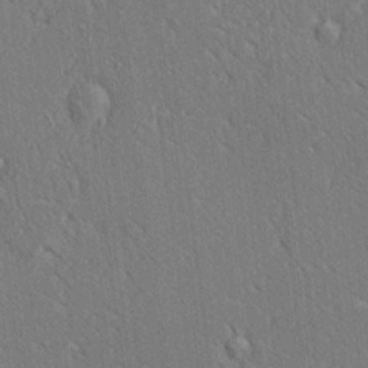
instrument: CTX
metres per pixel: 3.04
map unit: Ave
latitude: 18.1389
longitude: -140.0633
